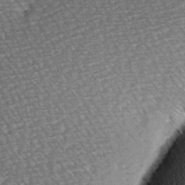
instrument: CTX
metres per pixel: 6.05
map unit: Hve
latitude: 3.1025
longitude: -120.7813
